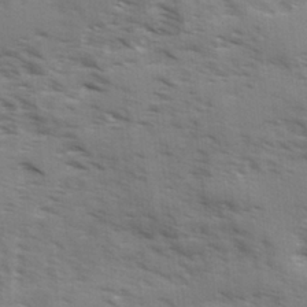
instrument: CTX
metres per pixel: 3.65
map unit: Ave
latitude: 1.6127
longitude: -110.4034
